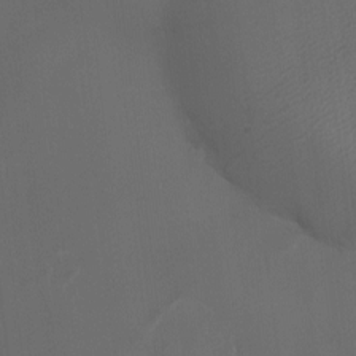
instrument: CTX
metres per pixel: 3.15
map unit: eHh
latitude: -4.6707
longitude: 19.5966
